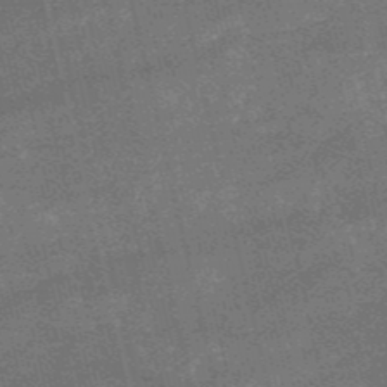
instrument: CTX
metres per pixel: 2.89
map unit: HNb
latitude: -52.6896
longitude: -40.2522
